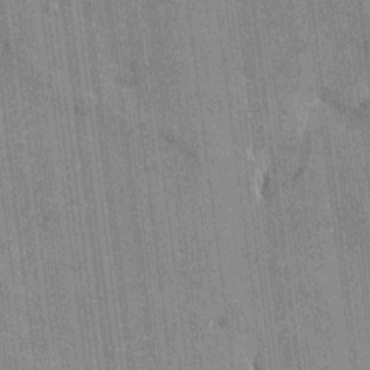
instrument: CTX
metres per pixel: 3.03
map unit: Htu
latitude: -8.3306
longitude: 176.4251
